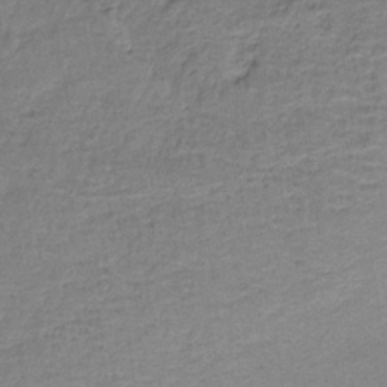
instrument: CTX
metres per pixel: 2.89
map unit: HNb
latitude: -35.4643
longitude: 58.7085
